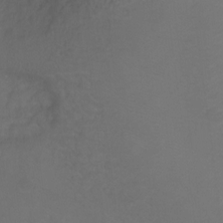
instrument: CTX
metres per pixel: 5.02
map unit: Ht
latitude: -11.8045
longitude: -35.2914
